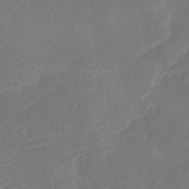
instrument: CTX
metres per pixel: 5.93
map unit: HNhu
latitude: -37.6155
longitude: 33.0298
